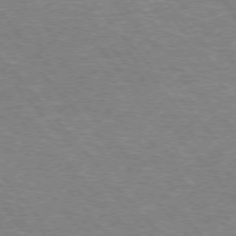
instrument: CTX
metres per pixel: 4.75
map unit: Hpe
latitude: -76.6518
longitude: -13.5182
